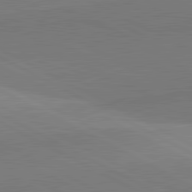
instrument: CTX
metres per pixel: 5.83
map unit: lApd
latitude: 81.8961
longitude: 134.4440
